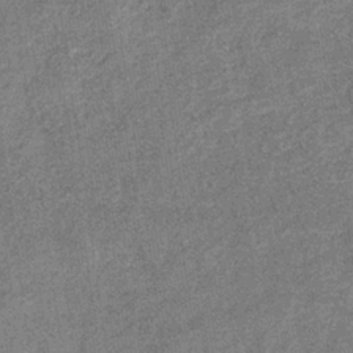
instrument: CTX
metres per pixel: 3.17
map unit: eHb
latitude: -34.8786
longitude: 78.2361
